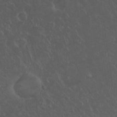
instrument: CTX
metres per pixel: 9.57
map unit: Nhu
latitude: 23.4804
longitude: -62.1767
